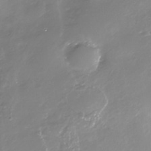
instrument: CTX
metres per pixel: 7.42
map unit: Nhe
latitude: -35.1053
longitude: -92.1200
